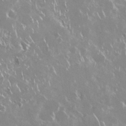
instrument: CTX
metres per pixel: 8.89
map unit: Nhu
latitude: 29.1781
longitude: -60.8569
